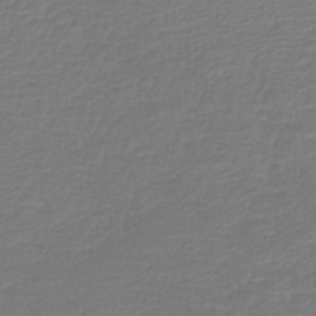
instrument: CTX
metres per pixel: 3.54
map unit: lHb
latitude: -42.3873
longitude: 76.9731
